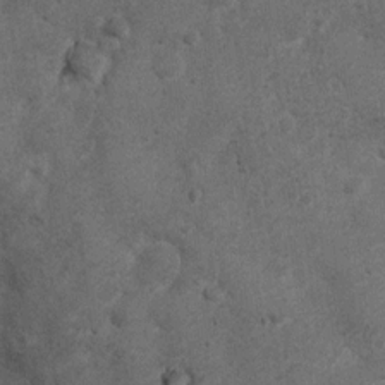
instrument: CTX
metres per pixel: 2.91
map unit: Nhu
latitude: 6.4034
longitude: -22.6301
